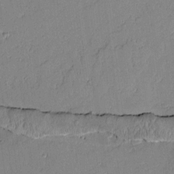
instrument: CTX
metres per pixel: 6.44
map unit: Aa
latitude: 10.6113
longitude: -129.0458
